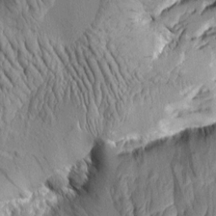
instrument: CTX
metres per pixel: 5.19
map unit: Aa
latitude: 7.3104
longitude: -128.9891
